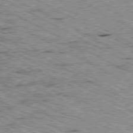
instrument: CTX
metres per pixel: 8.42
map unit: Ap
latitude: -80.5196
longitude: -52.5546
